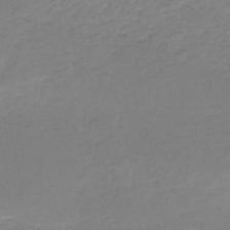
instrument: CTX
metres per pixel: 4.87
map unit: HNb
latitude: -50.6140
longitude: -52.8191
